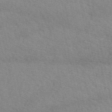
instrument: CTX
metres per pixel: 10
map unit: eAb
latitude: 51.1781
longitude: 107.2187
